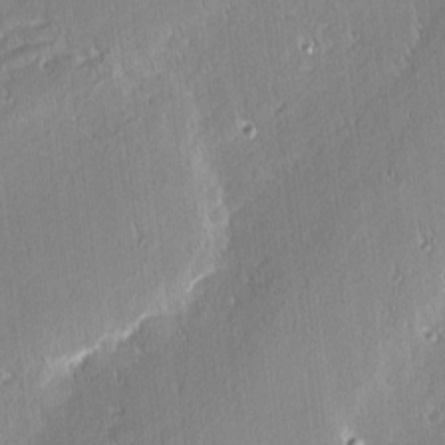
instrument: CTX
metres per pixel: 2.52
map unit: eHh
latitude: 1.8016
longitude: -78.1200
